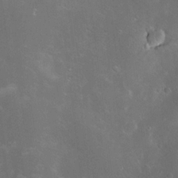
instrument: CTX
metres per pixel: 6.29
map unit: Hve
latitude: -11.1053
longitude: 174.7841
